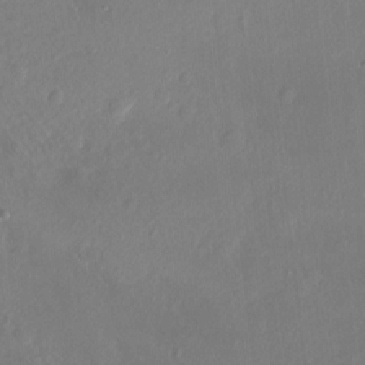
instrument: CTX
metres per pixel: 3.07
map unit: Hto
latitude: -13.2376
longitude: -42.1389
